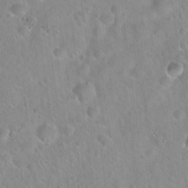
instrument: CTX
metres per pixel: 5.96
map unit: Hto
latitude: 21.3482
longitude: -53.4616
